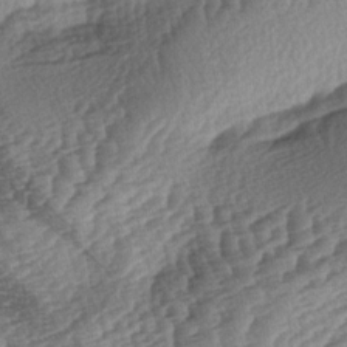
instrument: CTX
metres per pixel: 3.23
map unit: lAa
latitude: -3.8044
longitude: -127.1025
